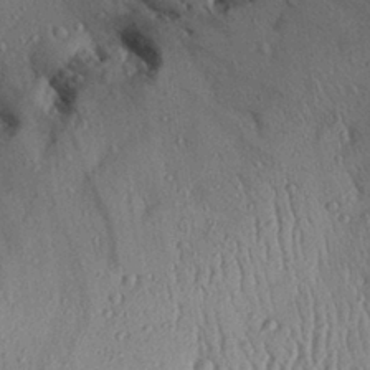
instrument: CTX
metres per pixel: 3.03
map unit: Aa
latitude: 28.7057
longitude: -134.5923
